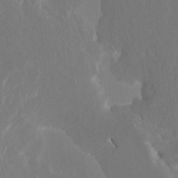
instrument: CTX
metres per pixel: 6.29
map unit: HNhu
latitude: 7.1592
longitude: -5.1403
